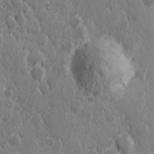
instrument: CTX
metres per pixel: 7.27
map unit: Hve
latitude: 25.1403
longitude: 146.3873
